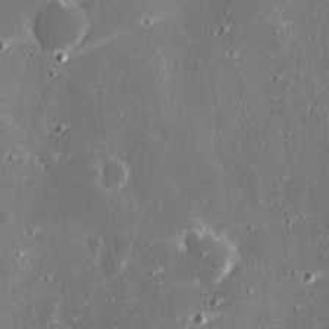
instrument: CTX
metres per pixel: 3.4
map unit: eHh
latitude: 25.1403
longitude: -89.6316
